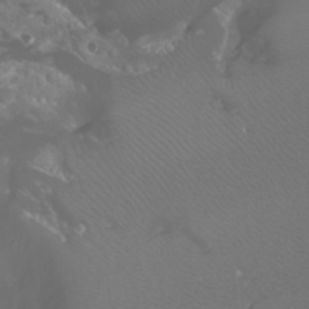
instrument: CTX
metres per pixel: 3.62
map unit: Nhu
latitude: -7.7099
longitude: -83.7260
